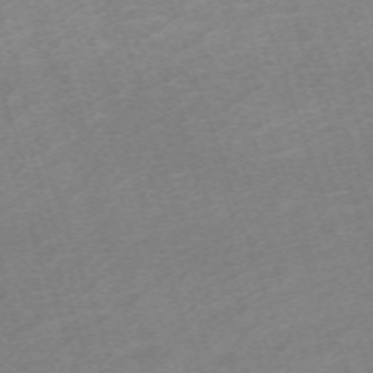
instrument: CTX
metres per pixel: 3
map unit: eHh
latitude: -64.5574
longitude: 50.1984
